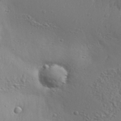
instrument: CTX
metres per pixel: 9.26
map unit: Aa
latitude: 33.6694
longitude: -134.4412
